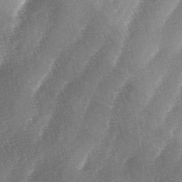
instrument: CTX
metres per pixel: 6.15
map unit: lAa
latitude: -4.5573
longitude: -128.9325
